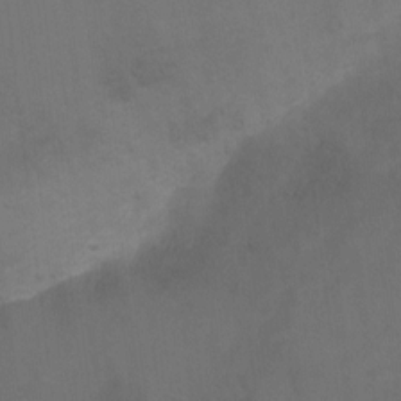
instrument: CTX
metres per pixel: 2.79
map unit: Ht
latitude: 2.1389
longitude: -33.6694
